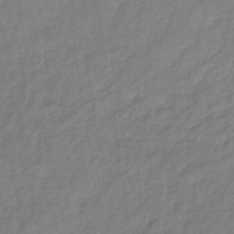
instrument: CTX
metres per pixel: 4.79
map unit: lHb
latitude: -35.4265
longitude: 71.2187
